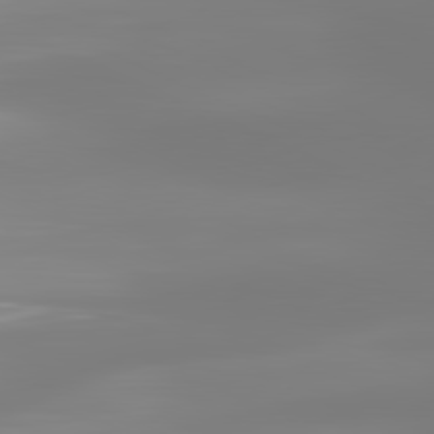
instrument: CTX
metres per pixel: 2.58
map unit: lApd
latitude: 81.8394
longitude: -148.5168
